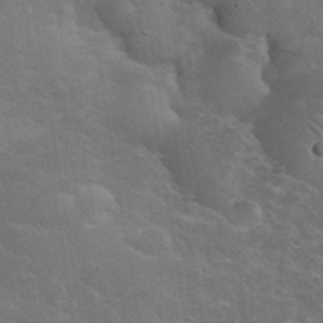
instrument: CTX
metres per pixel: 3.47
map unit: eHh
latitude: 36.4790
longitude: -66.2711
